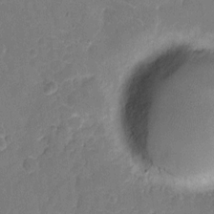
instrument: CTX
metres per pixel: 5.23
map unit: eHh
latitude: 6.8758
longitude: -66.9702
